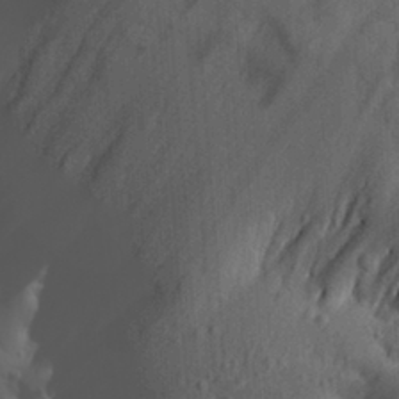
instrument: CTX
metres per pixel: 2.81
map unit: Aa
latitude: 29.5560
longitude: -133.1781
